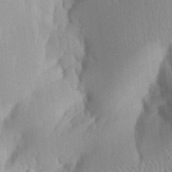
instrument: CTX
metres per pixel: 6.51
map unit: Aa
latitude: 32.5168
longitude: -142.2145
